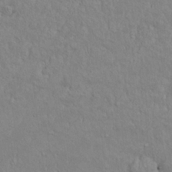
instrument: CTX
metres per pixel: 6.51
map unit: Nve
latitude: -8.5007
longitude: 174.0661
